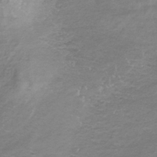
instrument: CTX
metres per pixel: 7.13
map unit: lHb
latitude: -34.3306
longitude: 67.8989
